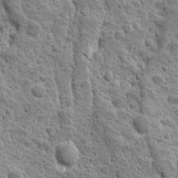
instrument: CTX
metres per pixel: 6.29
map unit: Ave
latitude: 10.3278
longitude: -104.8758
